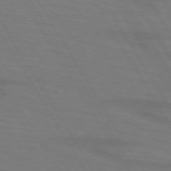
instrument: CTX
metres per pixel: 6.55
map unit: lApd
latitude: 72.6113
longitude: -57.5560
